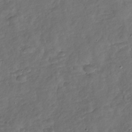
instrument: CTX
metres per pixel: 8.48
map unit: Nhu
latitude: -30.7652
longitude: -60.8002
